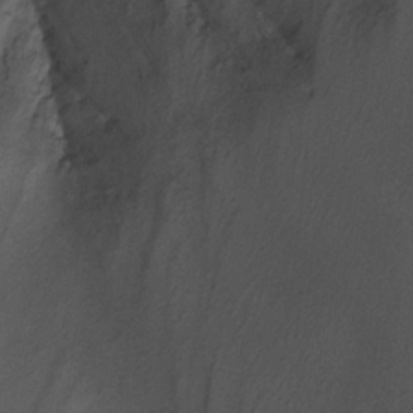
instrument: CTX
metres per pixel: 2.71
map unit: Nhu
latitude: -14.7464
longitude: -54.3467
